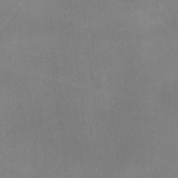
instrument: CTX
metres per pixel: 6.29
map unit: lAa
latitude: 0.9891
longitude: -116.8947
